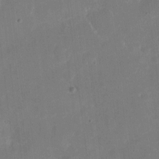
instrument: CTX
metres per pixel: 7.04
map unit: eHh
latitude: 4.8758
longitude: -66.4034
